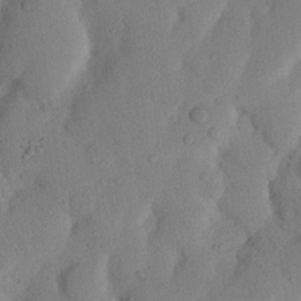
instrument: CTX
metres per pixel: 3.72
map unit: Nhu
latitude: 20.7058
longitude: -74.2334
